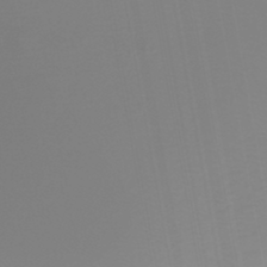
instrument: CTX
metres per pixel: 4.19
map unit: HNb
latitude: -45.3132
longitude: 55.5210
